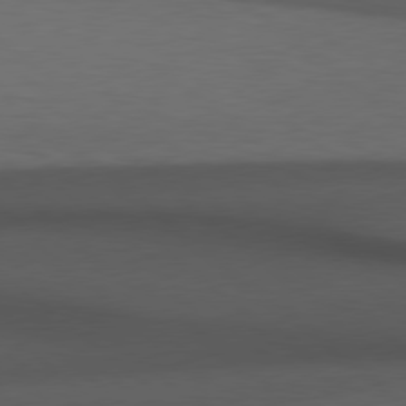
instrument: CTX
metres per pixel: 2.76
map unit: Hpe
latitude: 78.6302
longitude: -162.0255
